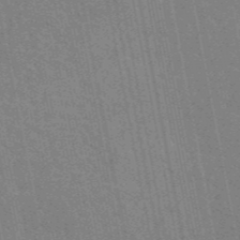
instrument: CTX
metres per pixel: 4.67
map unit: eAb
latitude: 45.5938
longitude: 121.8233
